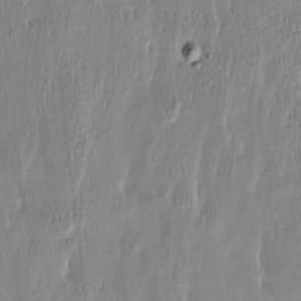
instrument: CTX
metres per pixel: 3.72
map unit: Htu
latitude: -5.7288
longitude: 174.3495
